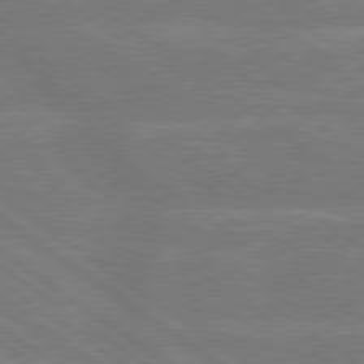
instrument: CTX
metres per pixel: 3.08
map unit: Hpe
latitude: 78.9892
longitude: -130.3468
